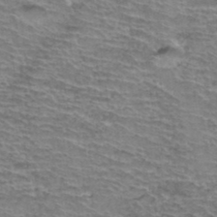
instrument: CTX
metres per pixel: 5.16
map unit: Hto
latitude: 37.3293
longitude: -43.4804
